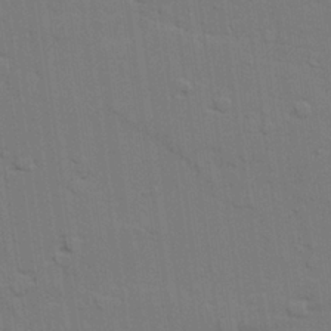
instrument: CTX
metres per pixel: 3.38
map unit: lAvf
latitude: 27.7450
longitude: -108.6868
